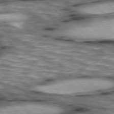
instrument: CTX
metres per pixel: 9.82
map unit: lApd
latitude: 76.4790
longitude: -50.2333
